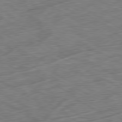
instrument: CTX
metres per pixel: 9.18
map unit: Ap
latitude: -80.7463
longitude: -73.2348
